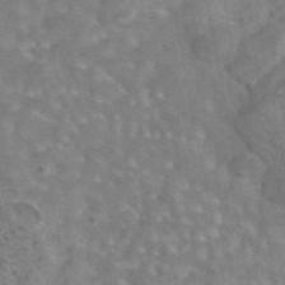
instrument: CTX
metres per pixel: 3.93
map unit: eAb
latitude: 44.8002
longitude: 108.1228
